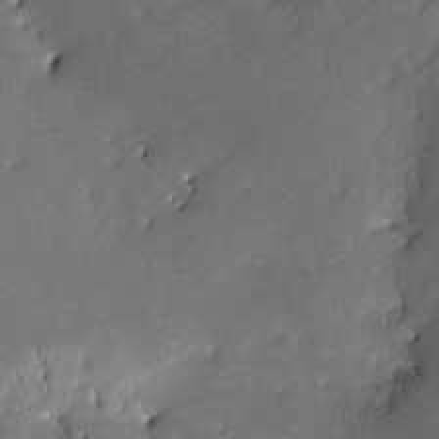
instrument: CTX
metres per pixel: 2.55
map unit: Nve
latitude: -25.2376
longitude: -108.8380
